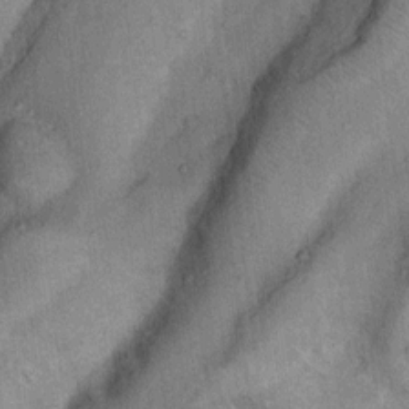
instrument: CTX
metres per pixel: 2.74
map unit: Nhu
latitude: 6.3278
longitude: -23.6883
